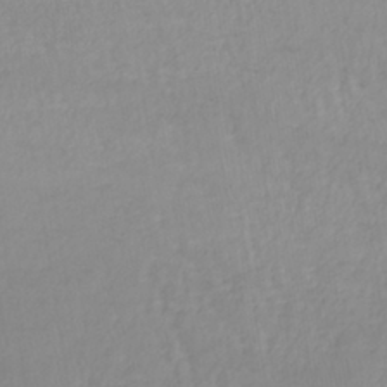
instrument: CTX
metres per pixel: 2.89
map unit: lHb
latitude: -40.1228
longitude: 65.7478
